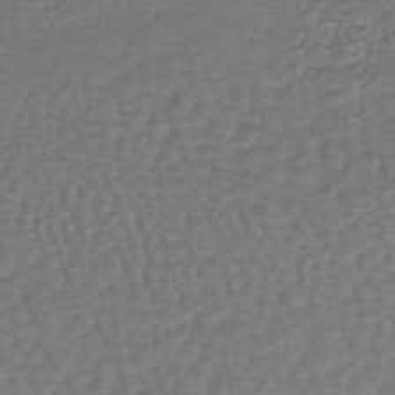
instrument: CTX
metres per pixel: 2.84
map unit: lHb
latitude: -38.4251
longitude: 63.6910
